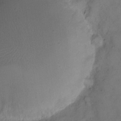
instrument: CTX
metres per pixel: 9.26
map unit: eHh
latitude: 12.5168
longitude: -65.6127
